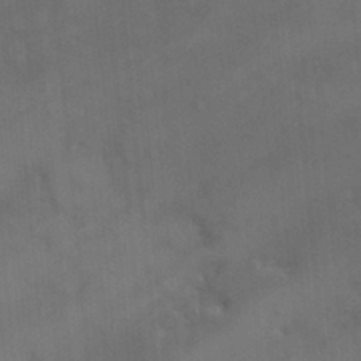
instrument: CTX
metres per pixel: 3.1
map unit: HNhu
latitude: 2.5923
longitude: 9.2376
